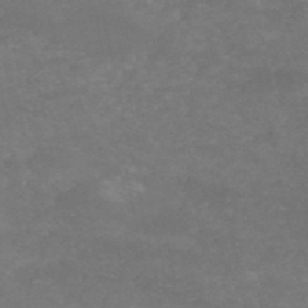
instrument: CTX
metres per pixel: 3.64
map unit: HNb
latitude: -52.6329
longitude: -38.0822
